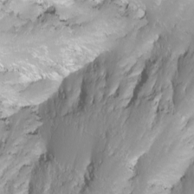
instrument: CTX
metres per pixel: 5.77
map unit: Nhu
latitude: -11.4832
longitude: -63.8962
